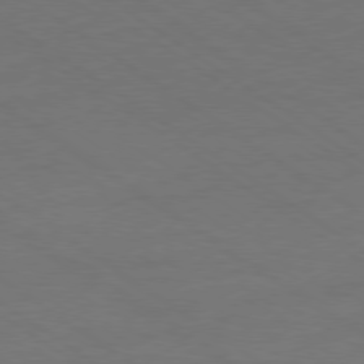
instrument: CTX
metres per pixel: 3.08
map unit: Ap
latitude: -79.6155
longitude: -53.3104
